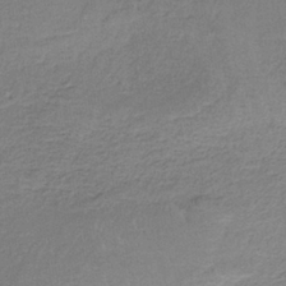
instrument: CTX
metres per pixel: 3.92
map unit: HNb
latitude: -35.2943
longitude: 58.7274
